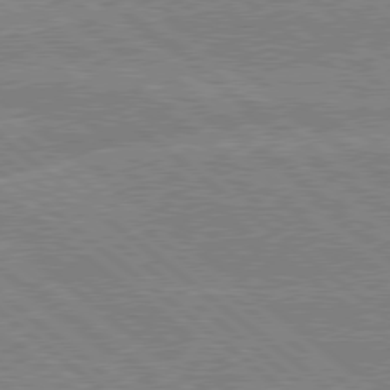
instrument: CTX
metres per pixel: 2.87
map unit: Hpe
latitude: 78.4979
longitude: -160.3089
